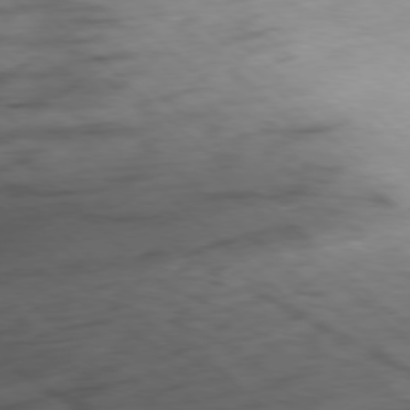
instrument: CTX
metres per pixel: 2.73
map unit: Ap
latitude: -77.8044
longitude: -90.6679
